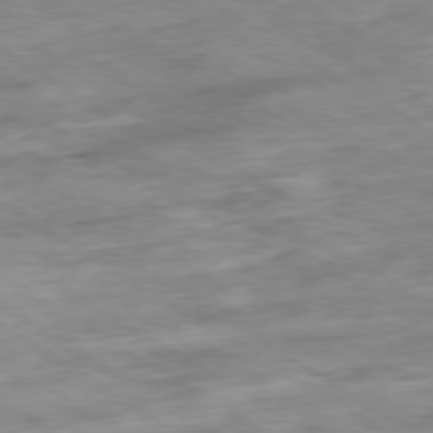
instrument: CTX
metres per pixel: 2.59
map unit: Ap
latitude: -80.0850
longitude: -74.8569
